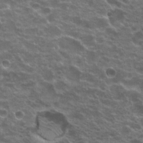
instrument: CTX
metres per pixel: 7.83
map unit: Hto
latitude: 20.5924
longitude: -36.4979
